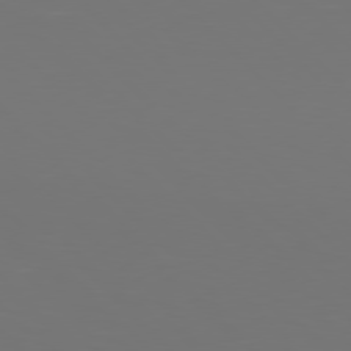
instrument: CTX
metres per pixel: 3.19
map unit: Hpe
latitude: 77.2726
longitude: -170.6679
